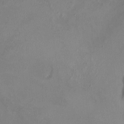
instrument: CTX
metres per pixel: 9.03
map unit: HNhu
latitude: 6.4223
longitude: 4.8786
